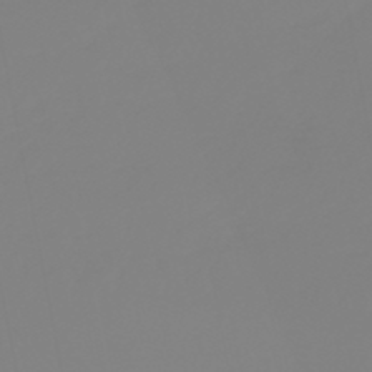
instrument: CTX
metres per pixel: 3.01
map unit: eHb
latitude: -49.4833
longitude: 85.3320
